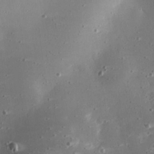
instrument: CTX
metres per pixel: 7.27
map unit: eHh
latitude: 24.6490
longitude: -88.9136
